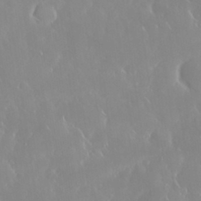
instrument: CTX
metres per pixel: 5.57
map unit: Nhu
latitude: 30.4979
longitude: -59.3482
